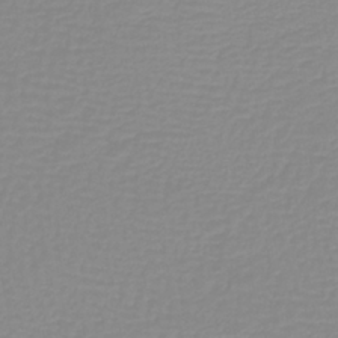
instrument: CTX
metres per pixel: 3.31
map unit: lHb
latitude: -40.3117
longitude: 60.3873
